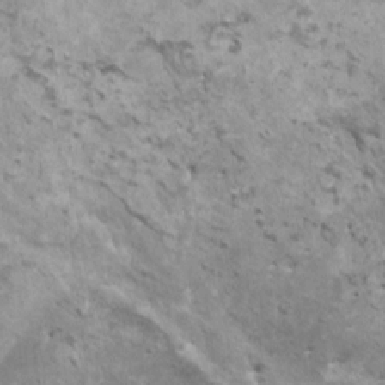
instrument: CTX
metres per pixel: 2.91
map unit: HNhu
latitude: 3.4993
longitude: 5.1242
